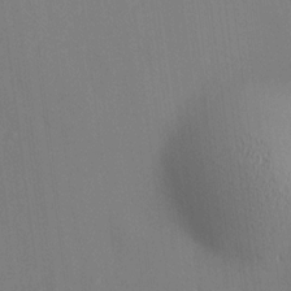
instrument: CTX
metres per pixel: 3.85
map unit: HNhu
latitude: 13.0837
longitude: 12.0283
